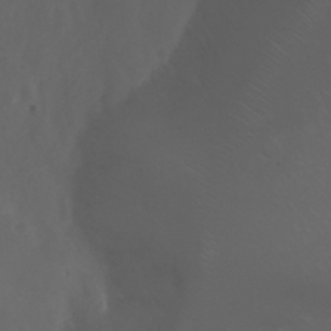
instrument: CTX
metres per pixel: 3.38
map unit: Nhu
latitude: 28.9136
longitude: -57.3481
